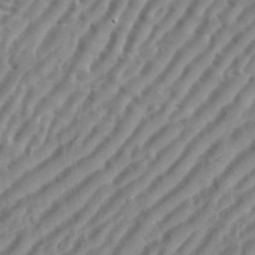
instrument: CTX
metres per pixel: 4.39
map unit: eHh
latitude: 36.2523
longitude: -134.4034
